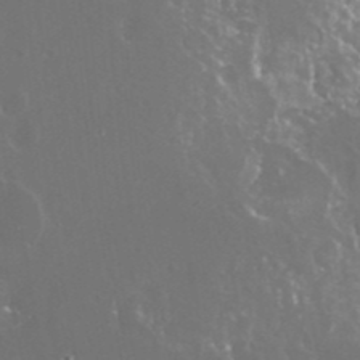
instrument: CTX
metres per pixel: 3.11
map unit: Nhu
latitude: 25.2537
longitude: -58.4223
